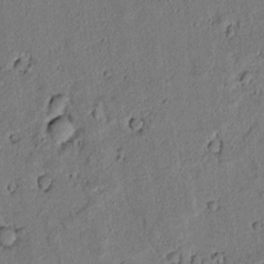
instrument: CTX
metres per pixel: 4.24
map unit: lAvf
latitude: 5.6505
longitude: 168.6707
